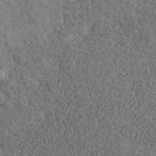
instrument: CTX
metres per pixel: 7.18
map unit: Ave
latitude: 40.2711
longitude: -111.0459
